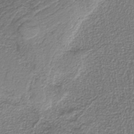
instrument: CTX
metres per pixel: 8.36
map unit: eAb
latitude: -39.2943
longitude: 52.4629
